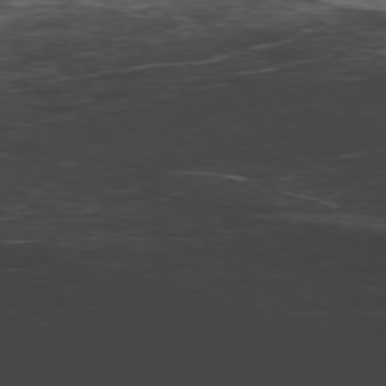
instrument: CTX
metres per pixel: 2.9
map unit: Hpe
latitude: -77.4454
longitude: 11.4832
